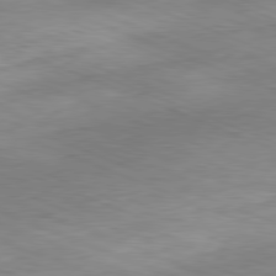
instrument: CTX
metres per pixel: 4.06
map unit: Ap
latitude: -81.8612
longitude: -82.3845
